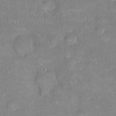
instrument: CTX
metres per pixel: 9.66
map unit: Ht
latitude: -4.7841
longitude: -14.1200
